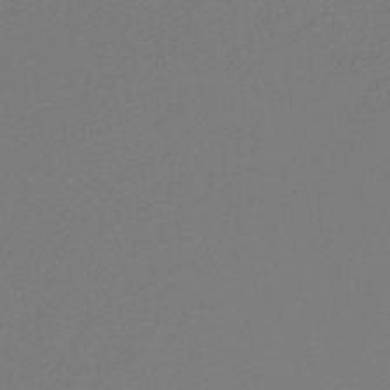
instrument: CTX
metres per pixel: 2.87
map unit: lHb
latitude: -42.1605
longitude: 62.3306
